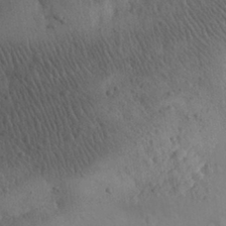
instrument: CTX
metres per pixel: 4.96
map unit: eHh
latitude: 30.5924
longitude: -68.4601
